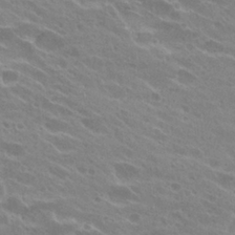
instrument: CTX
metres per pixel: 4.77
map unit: Hto
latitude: 25.9717
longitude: -36.1956
